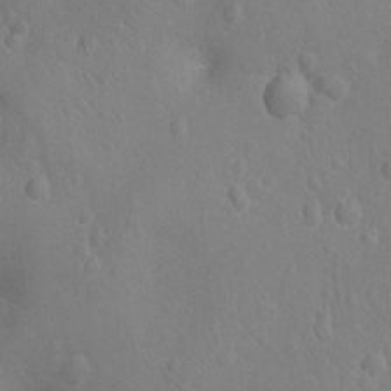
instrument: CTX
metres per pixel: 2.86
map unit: Nhu
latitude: -14.5385
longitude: -25.4426
